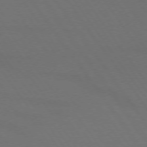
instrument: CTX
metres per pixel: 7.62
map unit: lApd
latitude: 73.7828
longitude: -72.1389
